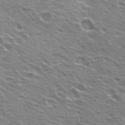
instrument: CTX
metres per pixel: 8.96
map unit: Hto
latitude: 22.2145
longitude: -31.5371
